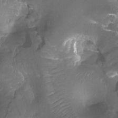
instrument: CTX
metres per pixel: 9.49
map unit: Htu
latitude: -13.5966
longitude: -44.8569
